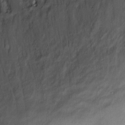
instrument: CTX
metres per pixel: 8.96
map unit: eHh
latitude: 13.8772
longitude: -62.8380
